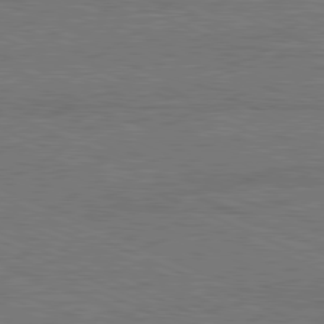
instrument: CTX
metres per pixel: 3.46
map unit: Ap
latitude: -81.8612
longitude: -85.0459
